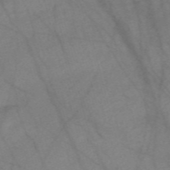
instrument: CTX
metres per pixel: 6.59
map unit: Nve
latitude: -58.8407
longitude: 64.1039
